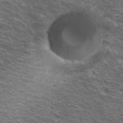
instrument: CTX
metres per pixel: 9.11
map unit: Hto
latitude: 33.7072
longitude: -41.0836
